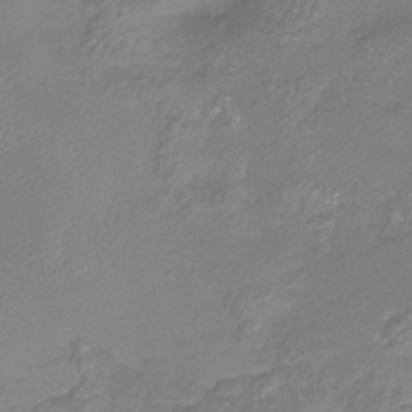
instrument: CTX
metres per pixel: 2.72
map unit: Ht
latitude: -6.2361
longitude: -19.8772
